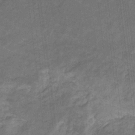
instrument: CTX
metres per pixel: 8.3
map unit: lHb
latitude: -30.9730
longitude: 65.8800
